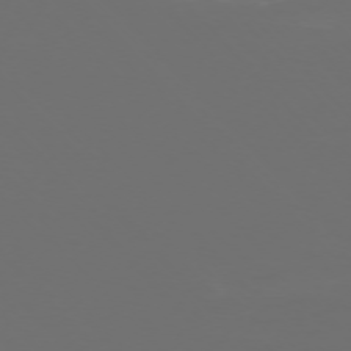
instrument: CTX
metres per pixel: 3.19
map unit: Ap
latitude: -75.6722
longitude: -75.5182
